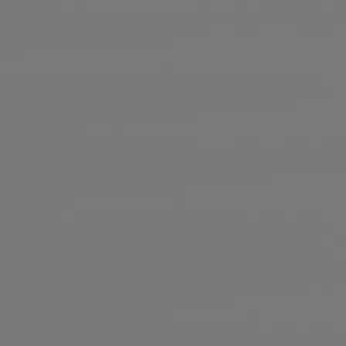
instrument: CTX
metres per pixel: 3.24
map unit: lApd
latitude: 81.3482
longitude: -149.1214
